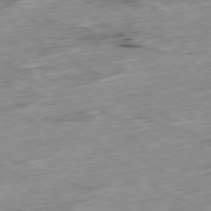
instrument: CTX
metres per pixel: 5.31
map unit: Ap
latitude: -79.8422
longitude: -88.7058
